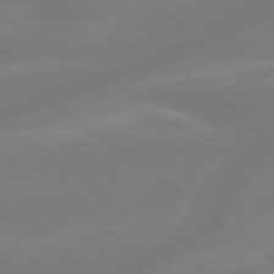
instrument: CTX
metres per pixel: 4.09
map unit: lApd
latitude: 79.3104
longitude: -141.6316
